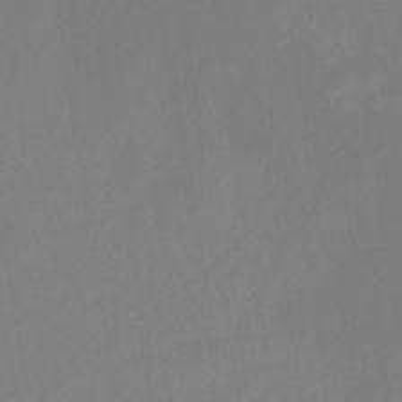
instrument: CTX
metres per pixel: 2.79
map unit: eHb
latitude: -31.8233
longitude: 71.8989
